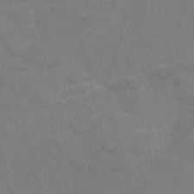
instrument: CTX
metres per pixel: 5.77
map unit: Nve
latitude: -57.7477
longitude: 51.5399
